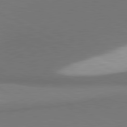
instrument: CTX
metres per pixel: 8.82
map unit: lApd
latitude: 81.1970
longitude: 155.3132
